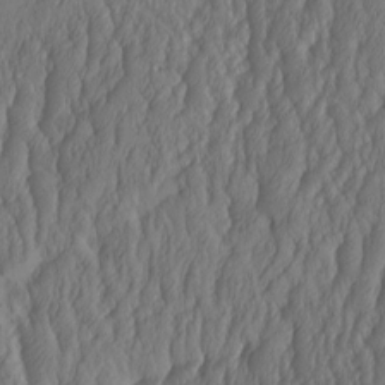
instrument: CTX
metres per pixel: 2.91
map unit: HNhu
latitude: -1.8423
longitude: 13.3321
